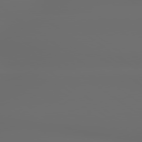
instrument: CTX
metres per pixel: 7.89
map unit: lApd
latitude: 79.4616
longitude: -138.8191
